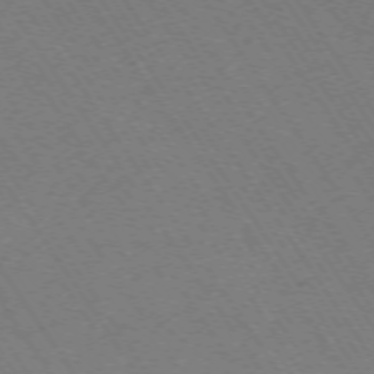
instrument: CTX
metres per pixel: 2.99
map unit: Ap
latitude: -73.2376
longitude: -70.6490
